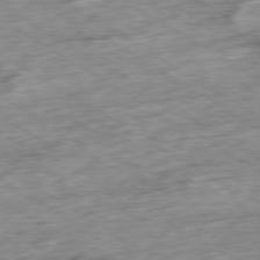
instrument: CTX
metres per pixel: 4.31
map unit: Ap
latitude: -79.7288
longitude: -88.3657
